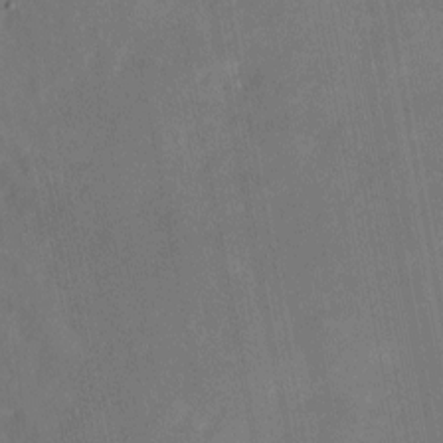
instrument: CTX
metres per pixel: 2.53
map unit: eHh
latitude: 4.8191
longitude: -69.9717
